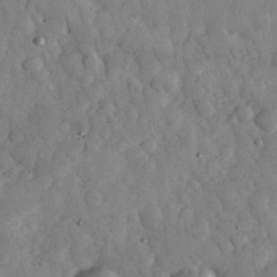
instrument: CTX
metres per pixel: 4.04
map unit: eHh
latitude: 33.8961
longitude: -69.4238
